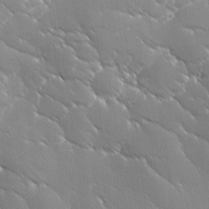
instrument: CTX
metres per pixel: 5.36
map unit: Ave
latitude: 1.8205
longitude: -113.7449
